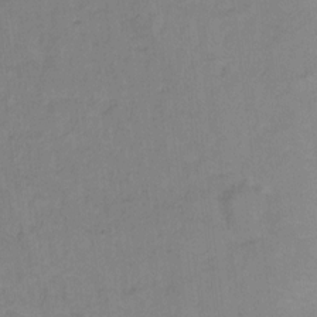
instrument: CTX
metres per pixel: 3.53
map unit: Hto
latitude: 7.0269
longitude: -37.4616
